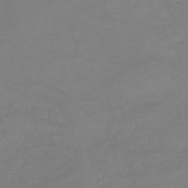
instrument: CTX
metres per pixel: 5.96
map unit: HNb
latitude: -45.4077
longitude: -35.6694
